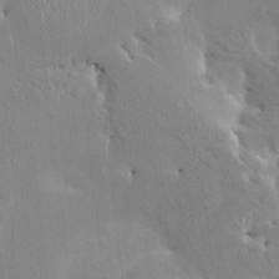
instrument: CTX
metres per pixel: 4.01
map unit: HNhu
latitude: 5.0269
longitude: 4.3495
